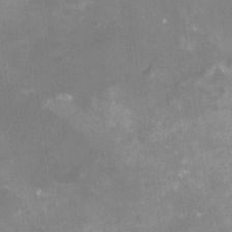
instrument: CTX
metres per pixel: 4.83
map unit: Nhu
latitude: -16.4818
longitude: -56.7435
